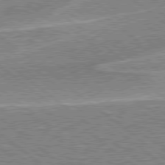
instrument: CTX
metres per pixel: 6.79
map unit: Hpe
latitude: 78.9325
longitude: -168.4223
